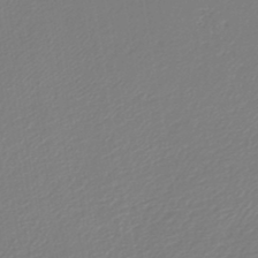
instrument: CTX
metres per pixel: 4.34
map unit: lHb
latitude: -45.2187
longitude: 60.0283
